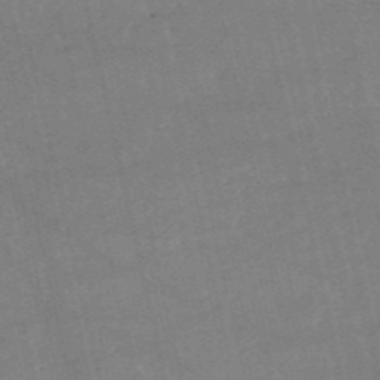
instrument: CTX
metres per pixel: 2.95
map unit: HNb
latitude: -53.9178
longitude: -35.3103
